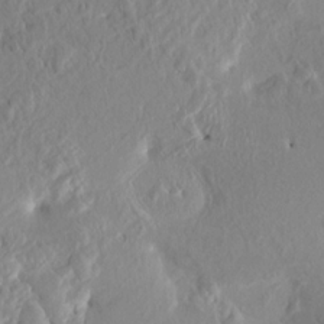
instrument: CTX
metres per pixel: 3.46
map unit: HNhu
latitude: 7.4615
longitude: -1.3292
